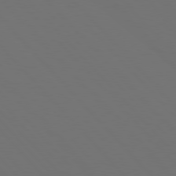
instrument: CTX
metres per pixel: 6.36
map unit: Hpe
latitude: 76.7813
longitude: -168.8758
